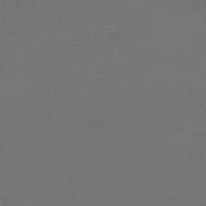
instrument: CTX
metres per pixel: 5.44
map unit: lHb
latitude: -43.8422
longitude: 60.5196
